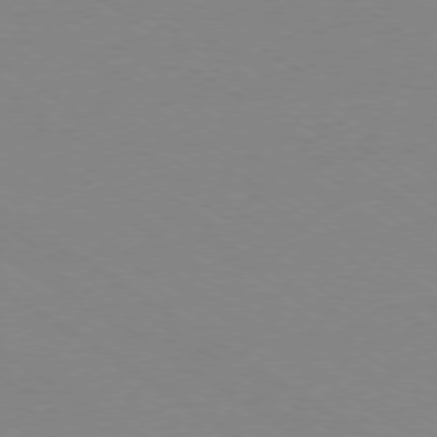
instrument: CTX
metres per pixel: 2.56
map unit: Ap
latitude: -78.6896
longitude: -84.5924
